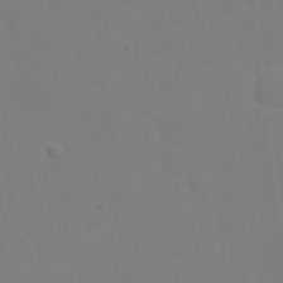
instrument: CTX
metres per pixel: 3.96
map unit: Nhu
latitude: 21.1592
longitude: -73.0459
